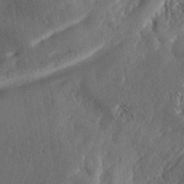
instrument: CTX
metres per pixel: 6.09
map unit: ANa
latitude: 39.4993
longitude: 30.1039
